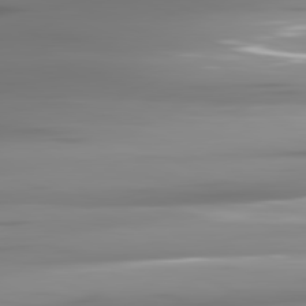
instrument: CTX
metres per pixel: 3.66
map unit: lApd
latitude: 81.7450
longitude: -141.3292
